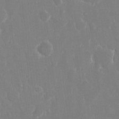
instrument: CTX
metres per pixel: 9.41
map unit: eHh
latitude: 14.3468
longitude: -71.8205
